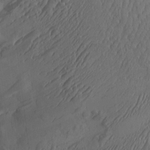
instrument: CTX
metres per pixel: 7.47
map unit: eHh
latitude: -1.7100
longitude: 16.1795
